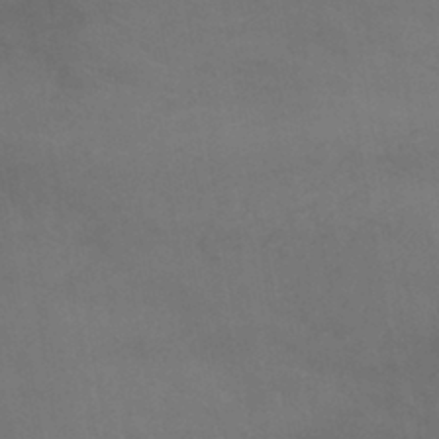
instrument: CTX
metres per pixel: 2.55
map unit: lHb
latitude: -40.6896
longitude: 66.4818
